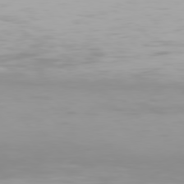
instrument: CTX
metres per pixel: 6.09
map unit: Hpe
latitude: 77.2726
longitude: -165.3860
